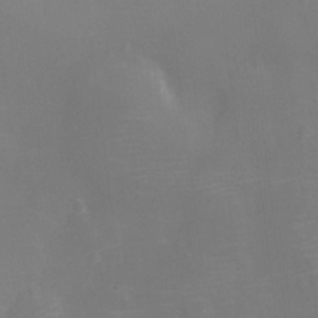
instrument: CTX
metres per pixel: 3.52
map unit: Ht
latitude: -10.7652
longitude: -24.2711
